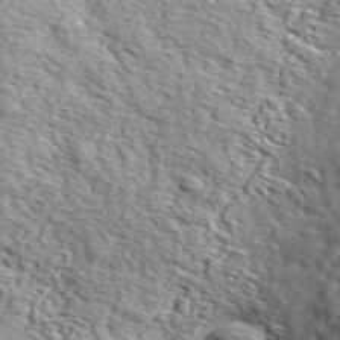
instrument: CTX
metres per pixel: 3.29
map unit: lHvf
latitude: 37.0837
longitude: -87.0080
